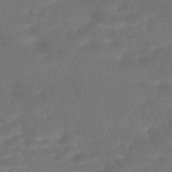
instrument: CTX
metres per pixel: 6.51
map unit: HNhu
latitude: -46.3495
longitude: 92.5196
